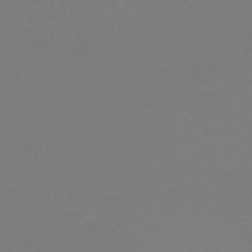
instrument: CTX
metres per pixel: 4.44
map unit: lHb
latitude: -42.7841
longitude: 71.6533
